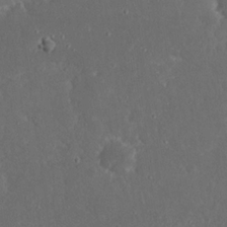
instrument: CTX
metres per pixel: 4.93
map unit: Nhu
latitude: 21.4238
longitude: -72.3657
